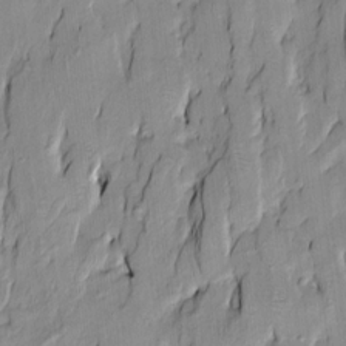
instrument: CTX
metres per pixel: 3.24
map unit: Htu
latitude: -9.7478
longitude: 176.3873
